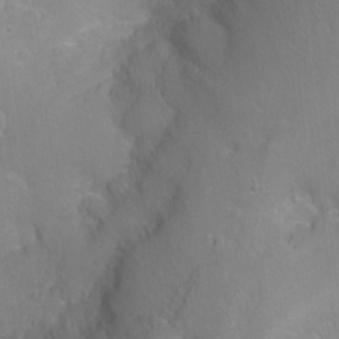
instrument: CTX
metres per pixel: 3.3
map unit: Ht
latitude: -7.4832
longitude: -35.3481
